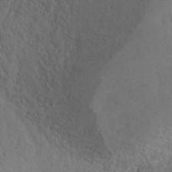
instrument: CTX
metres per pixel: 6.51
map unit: ANa
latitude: 37.8772
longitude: 23.2943
